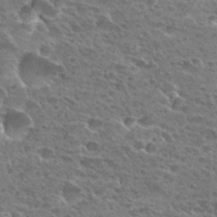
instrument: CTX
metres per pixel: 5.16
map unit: Hto
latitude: 28.8947
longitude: -38.9325
